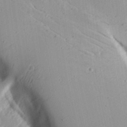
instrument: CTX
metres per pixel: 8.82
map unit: Aa
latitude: 16.8191
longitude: -124.7057
